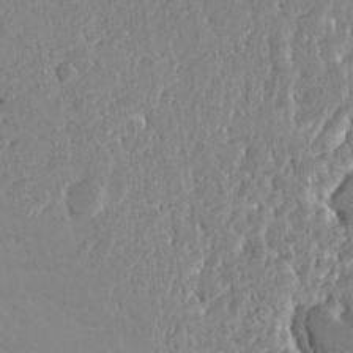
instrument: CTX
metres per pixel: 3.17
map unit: Ave
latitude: 13.1025
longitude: -137.3482
